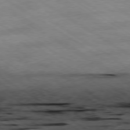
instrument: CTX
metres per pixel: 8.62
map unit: Hpe
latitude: -78.9730
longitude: -20.8002
